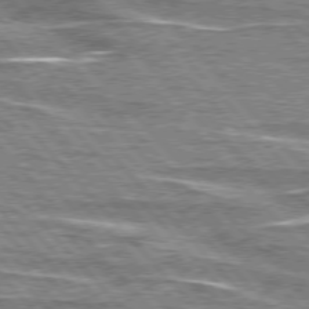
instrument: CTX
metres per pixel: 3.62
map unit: lApd
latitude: 76.0822
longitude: -81.1781
